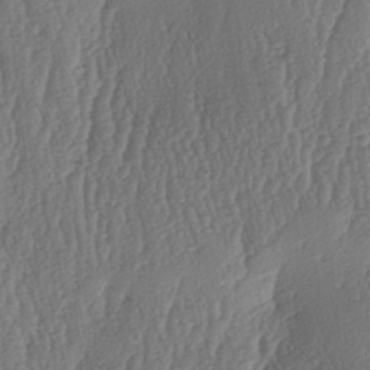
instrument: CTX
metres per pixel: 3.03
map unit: lAa
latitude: -7.4454
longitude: -129.6694
